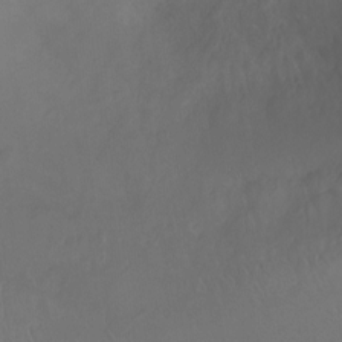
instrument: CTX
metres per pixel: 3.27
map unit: Ht
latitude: -0.6141
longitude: -45.7072
